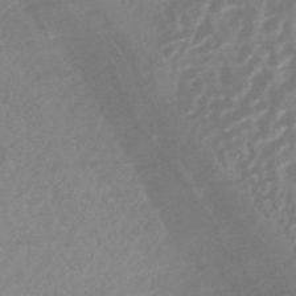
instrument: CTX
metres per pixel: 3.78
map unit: HNhu
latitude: -45.1242
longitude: 91.7856
